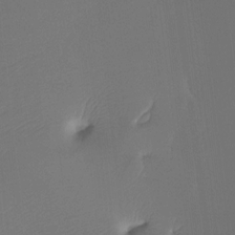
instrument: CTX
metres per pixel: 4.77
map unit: Ht
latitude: -4.5762
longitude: -62.4979
